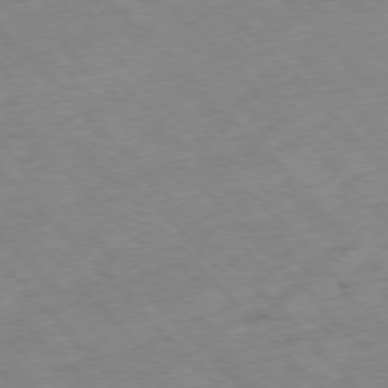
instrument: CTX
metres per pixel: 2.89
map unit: Hpe
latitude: -76.7463
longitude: -17.1025
